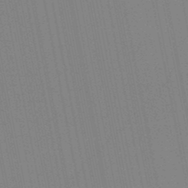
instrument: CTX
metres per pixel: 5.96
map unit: lHb
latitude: -48.9353
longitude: 67.1431
